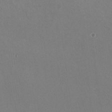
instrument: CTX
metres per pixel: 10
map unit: HNhu
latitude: -0.5385
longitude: -2.1200
